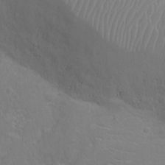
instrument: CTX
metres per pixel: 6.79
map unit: Ht
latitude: -4.1039
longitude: -17.8772
